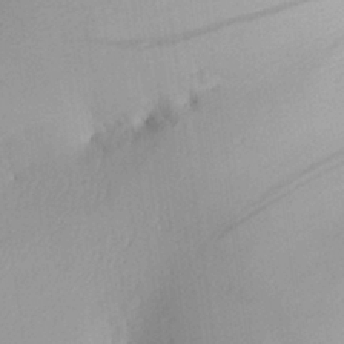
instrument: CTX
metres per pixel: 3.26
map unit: Aa
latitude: 27.9528
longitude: -135.1970
